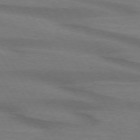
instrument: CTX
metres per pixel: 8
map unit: lApd
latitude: 74.1011
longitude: -65.1403
